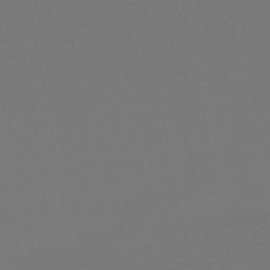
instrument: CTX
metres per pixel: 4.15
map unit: HNb
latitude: -47.3509
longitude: -44.2900
